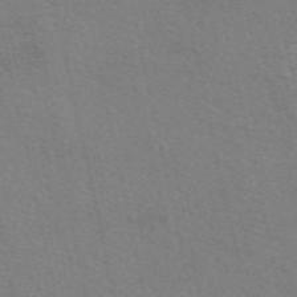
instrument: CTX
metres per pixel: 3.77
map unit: eAb
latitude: 50.9324
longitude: 111.1809
